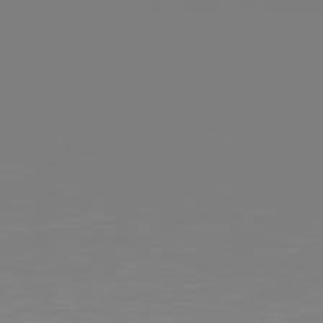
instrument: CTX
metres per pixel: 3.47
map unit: Hpe
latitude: 77.9339
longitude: -136.3279
